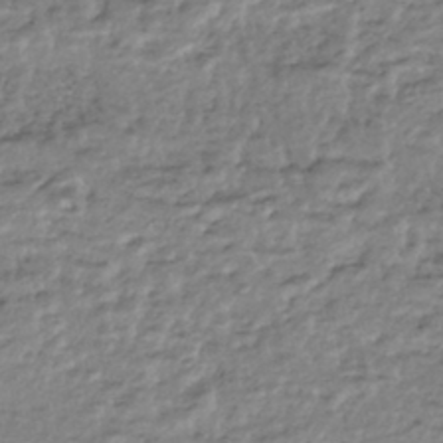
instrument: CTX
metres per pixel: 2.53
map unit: HNhu
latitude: -44.3495
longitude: 97.6722
